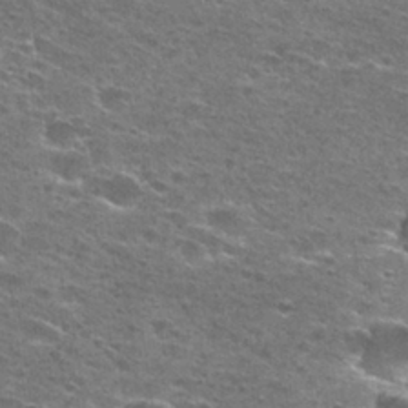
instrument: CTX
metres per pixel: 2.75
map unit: Hto
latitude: 27.6505
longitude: -47.4616
